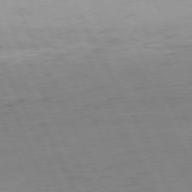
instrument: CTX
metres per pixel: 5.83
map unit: Ap
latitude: -75.0109
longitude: -74.0444
